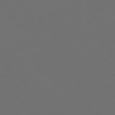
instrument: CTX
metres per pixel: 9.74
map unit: Hpe
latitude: 77.0269
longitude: -164.5924
